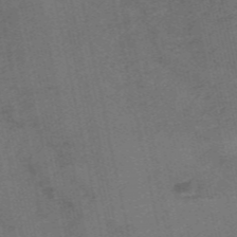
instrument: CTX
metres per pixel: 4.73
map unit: HNb
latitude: -55.8423
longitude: -45.8583
